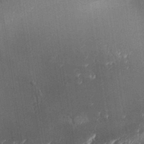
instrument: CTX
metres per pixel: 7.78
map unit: Aa
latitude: 34.6112
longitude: -135.6127
